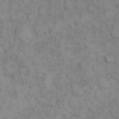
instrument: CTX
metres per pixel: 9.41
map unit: eHh
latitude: 16.3845
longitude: -63.6505
